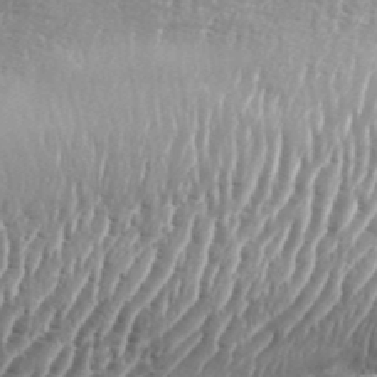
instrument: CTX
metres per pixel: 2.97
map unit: eHh
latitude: 35.4237
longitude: -135.4804
